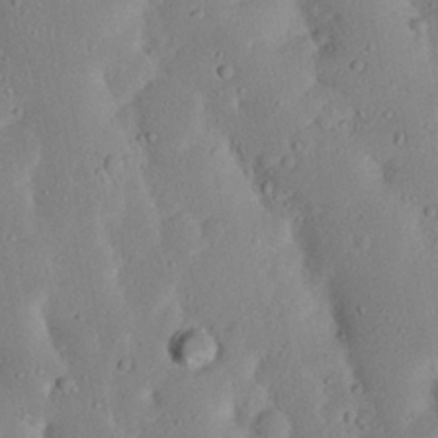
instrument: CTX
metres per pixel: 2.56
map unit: Nhu
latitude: 23.2726
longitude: -72.7058
